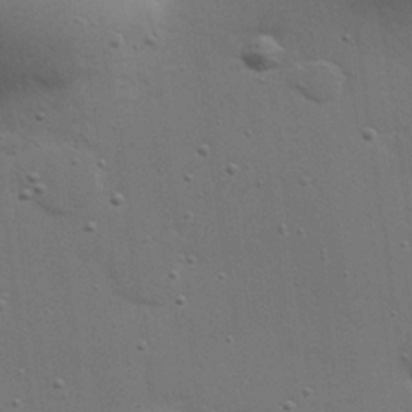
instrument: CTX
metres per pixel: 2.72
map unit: Hve
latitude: 27.0270
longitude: -92.7624
